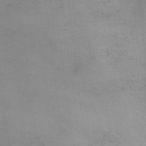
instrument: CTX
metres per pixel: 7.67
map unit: Ht
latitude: -10.9542
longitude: -28.3089
